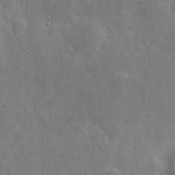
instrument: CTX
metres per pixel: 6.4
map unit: eHh
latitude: 7.7261
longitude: -72.4034
